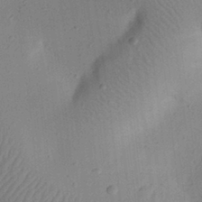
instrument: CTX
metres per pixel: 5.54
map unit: eHh
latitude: 24.7246
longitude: -70.1956
